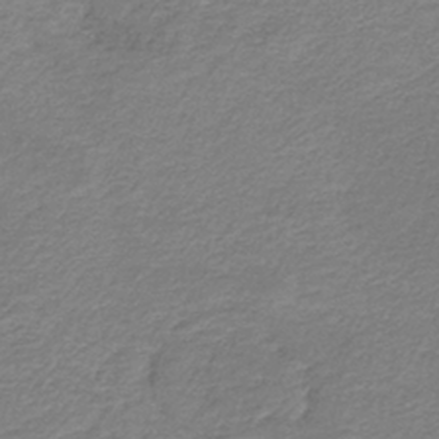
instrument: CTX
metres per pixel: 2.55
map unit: HNb
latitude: -36.6896
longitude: 50.8597
